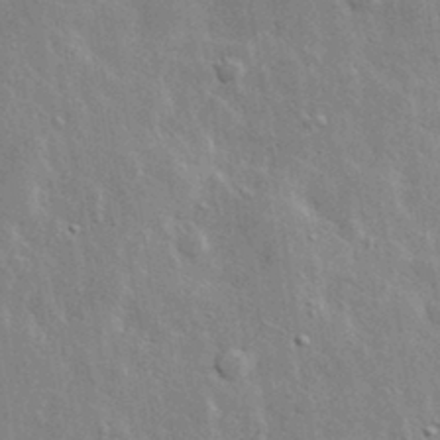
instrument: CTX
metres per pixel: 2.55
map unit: lHvf
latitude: 33.3482
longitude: -90.4979
